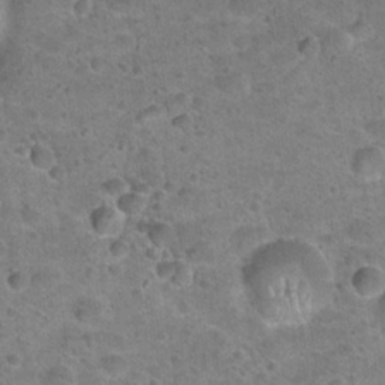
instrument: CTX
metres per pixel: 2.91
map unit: Hto
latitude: 21.8961
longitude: -49.4804
